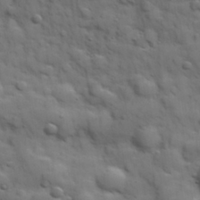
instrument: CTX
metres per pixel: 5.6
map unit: Hve
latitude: 31.7072
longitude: 150.5574
